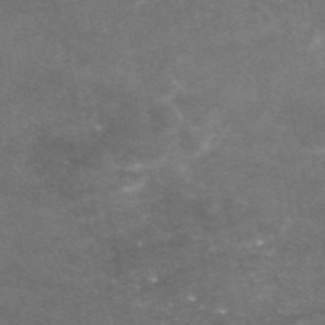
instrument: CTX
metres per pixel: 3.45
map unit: eAb
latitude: 46.9892
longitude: 120.0661
